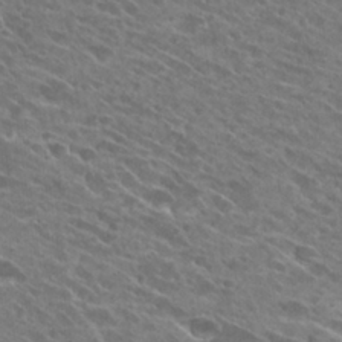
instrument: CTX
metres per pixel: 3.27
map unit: Hto
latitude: 26.4412
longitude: -41.8961
